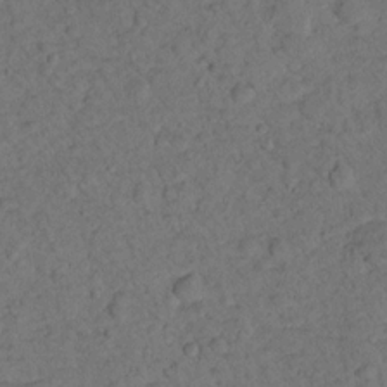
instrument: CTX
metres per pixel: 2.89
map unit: lHvf
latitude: 14.0633
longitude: 178.3684
